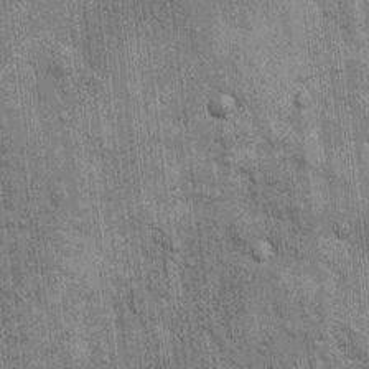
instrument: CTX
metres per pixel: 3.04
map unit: Nhu
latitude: 5.9717
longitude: -23.6127
